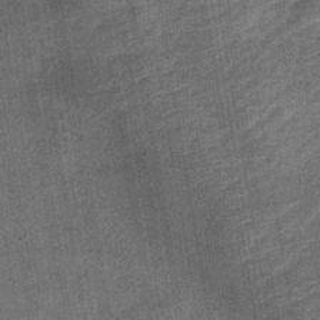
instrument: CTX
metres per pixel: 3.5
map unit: lHb
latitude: -40.2361
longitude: 74.8786
